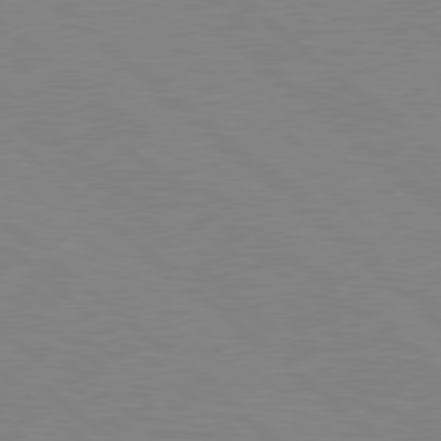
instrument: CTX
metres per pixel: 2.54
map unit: lApd
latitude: 78.8758
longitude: -176.0444
